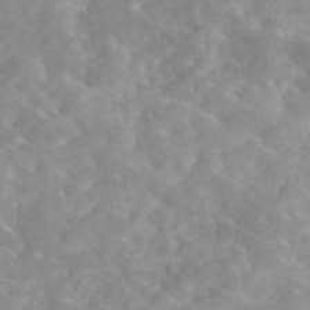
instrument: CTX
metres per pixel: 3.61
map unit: eAb
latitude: 44.9513
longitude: 126.4440
